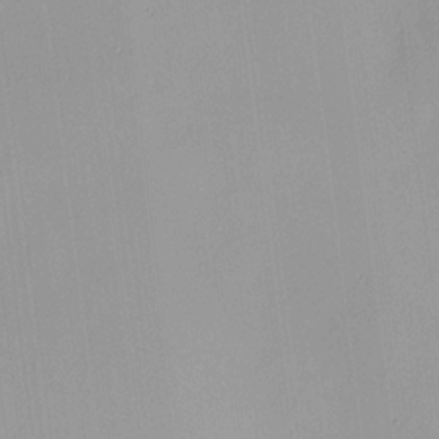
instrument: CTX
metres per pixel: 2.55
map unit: HNhu
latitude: 11.6316
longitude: 9.6722
